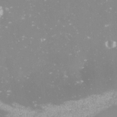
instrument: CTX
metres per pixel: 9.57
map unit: Nve
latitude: -17.9556
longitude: -59.3293
